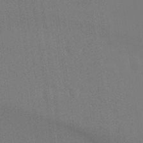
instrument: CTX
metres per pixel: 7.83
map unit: Hto
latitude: -8.3684
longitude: -48.0822
